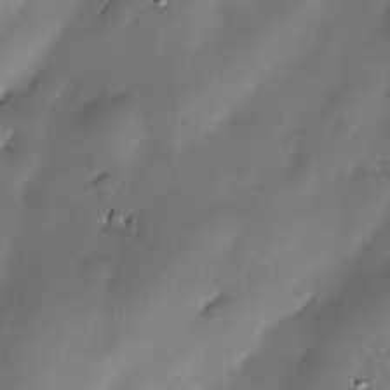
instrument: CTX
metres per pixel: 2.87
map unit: Nve
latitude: -23.4266
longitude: -138.8758
